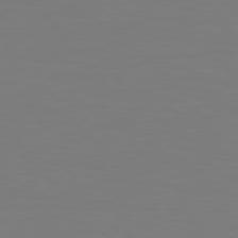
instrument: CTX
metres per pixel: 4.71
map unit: Hpe
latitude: 78.4790
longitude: -139.3293
